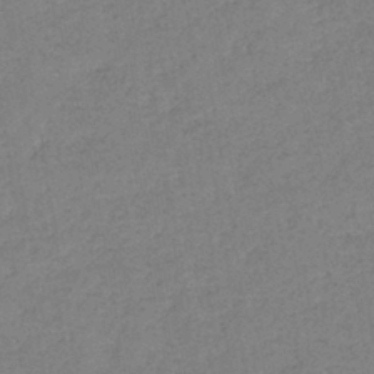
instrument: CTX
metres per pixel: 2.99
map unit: eHb
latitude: -40.8030
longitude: 79.6721
